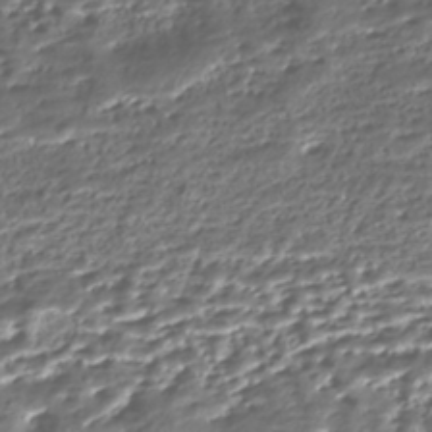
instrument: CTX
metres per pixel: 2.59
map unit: Nhe
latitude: -45.8611
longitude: 152.2550
